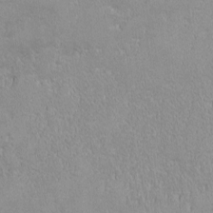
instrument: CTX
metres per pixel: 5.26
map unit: lHvf
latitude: -12.6330
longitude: -105.0648
